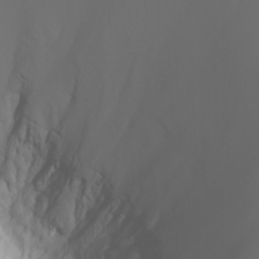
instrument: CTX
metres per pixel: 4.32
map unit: Nhu
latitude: -5.7477
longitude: -90.0822
